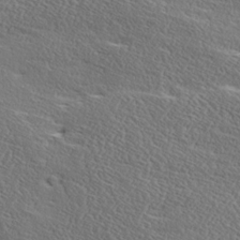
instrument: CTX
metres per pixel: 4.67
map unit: Ave
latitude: 17.2915
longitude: -137.9906
